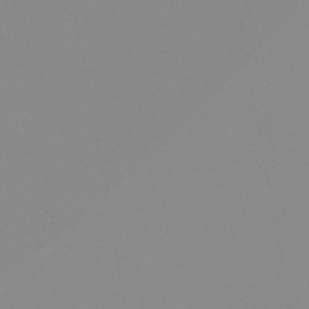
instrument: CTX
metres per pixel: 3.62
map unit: HNb
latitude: -53.8044
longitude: -49.3482
